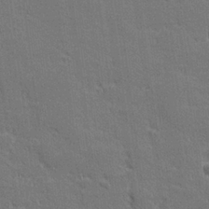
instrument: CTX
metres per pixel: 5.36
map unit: lHvf
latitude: 26.7624
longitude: 142.5006
